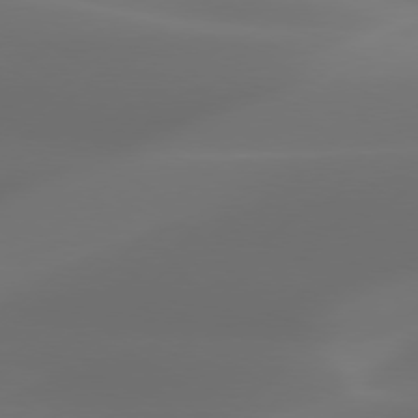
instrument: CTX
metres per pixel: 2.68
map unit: Hpe
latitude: 76.4790
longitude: -131.4427
